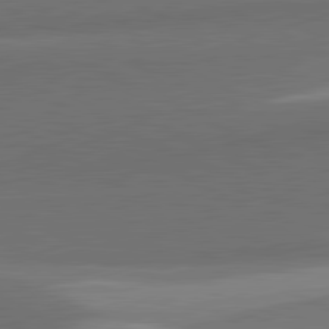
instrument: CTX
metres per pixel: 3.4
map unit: lApd
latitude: 81.6694
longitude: 139.5588
